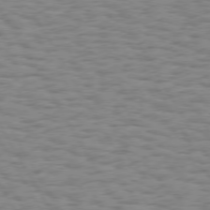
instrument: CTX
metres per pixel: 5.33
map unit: Hpe
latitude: 74.0633
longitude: -135.6127
